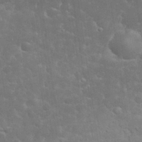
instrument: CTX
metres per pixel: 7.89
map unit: eHh
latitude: 33.0270
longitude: -64.0255
